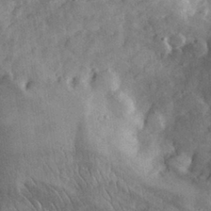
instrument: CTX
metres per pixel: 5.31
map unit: eHh
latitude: 31.1026
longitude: -69.7828
